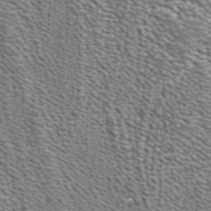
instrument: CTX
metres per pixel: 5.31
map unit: ANa
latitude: 39.8583
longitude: 22.6519
